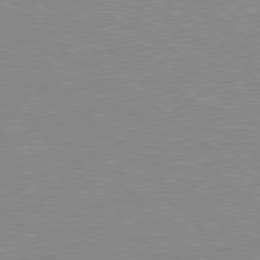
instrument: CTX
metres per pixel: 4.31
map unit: Hpe
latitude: 78.6113
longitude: -144.6868
